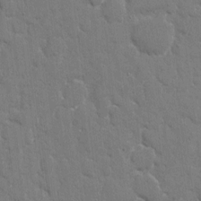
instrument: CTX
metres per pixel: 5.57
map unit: eHh
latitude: 8.7057
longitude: -67.8016
